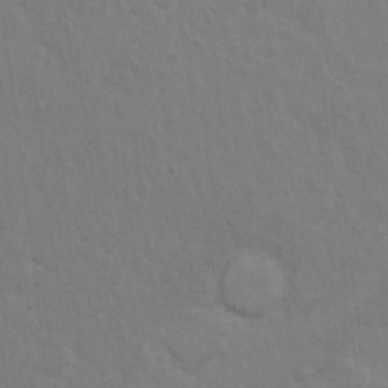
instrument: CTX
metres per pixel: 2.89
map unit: Hto
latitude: 10.1956
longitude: -35.6127
